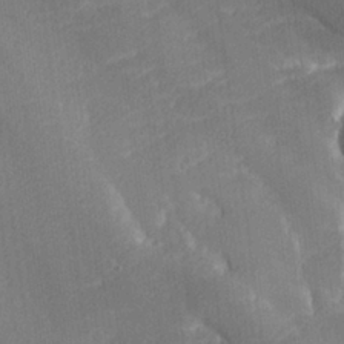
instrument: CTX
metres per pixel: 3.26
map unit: lHvf
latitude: 26.2901
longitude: 141.5021
